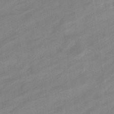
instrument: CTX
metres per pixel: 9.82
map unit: eHb
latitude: -37.1242
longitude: 78.0850
